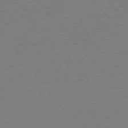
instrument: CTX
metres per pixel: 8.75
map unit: Ap
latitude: -76.1039
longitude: -93.1403
